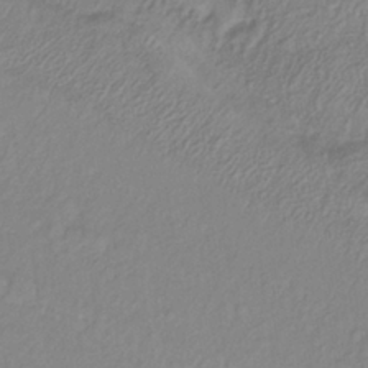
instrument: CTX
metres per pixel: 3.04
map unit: lHb
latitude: -36.5573
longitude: 70.6330
